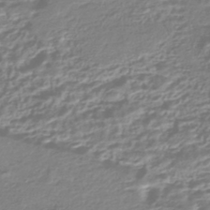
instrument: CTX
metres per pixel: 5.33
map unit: HNhu
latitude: -44.3495
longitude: 99.9556
